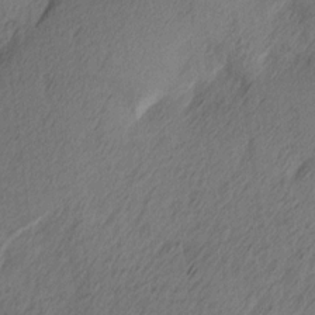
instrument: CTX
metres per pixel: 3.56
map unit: Ave
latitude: 13.8017
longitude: -106.4412
